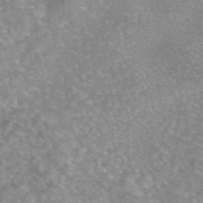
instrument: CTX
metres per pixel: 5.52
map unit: eAb
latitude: 45.4237
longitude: 104.7274
